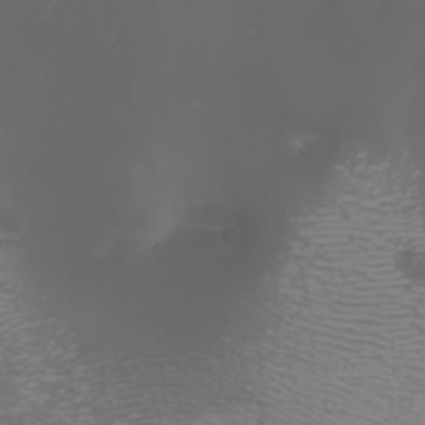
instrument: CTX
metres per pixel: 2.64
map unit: Nhu
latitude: -7.7099
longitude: -73.0837
